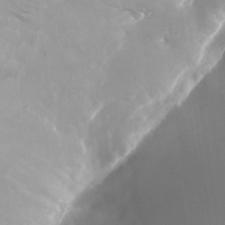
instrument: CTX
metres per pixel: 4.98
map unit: Nhu
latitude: -23.4266
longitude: -70.8758
